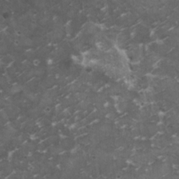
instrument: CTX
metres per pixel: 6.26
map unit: HNhu
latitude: 2.8380
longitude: 3.9745
